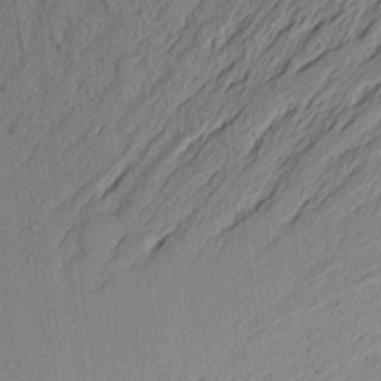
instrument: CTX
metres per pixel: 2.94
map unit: Aa
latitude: 22.5735
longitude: -143.4616
